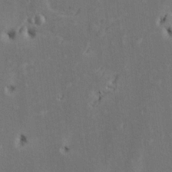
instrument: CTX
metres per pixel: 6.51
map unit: Nve
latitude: -7.3131
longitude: 174.0849
